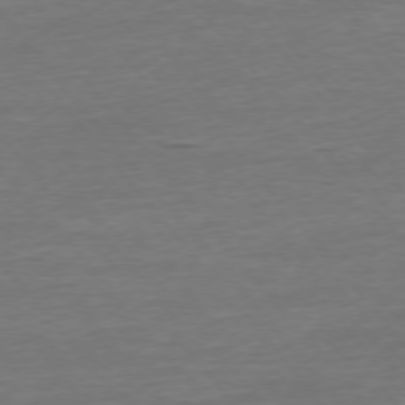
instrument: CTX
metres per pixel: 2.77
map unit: Ap
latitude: -75.5777
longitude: -93.5749
